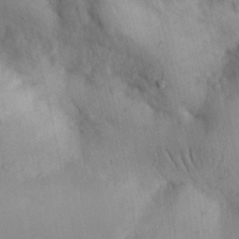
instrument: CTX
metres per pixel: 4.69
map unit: Aa
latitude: 30.7058
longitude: -144.5357
